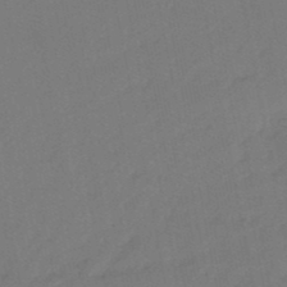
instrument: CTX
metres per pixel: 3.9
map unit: eHb
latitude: -47.1998
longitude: 80.8030
